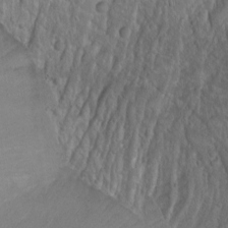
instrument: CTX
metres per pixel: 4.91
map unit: Nhu
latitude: -1.2943
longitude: -74.4412
